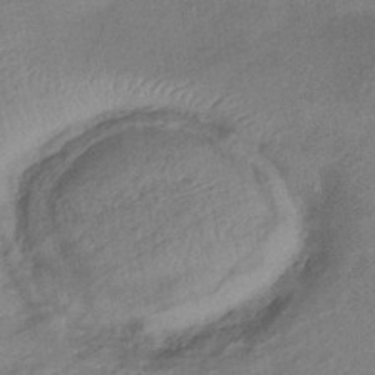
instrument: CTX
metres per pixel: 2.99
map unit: eHb
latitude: -41.6533
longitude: 83.2943
